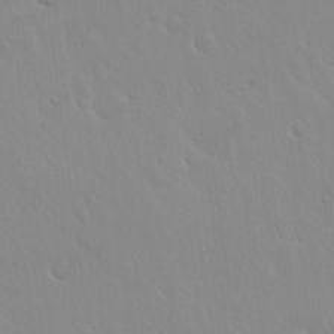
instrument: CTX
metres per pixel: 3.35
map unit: Hto
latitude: 17.5182
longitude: -57.9906
